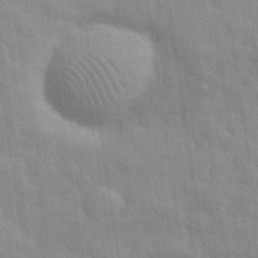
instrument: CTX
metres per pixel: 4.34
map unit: eHh
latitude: 32.1767
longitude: -70.9325
